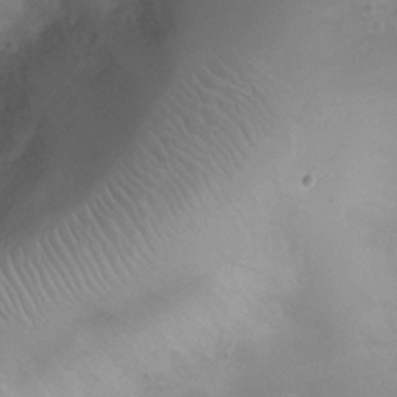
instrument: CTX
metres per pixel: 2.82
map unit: Ht
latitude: -6.0283
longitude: -19.6505
